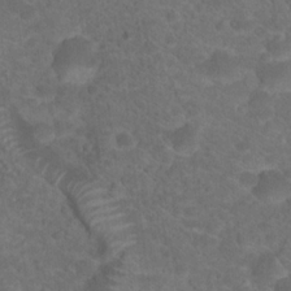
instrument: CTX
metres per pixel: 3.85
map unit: Hto
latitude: 19.2159
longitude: -38.8947
